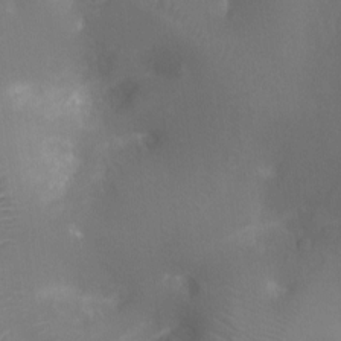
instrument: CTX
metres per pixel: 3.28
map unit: Ht
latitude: -17.8234
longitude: -44.1955
